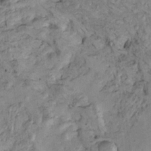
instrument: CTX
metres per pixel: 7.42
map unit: Htu
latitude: -5.6910
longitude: 155.0108
